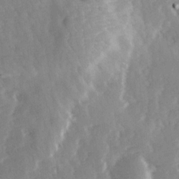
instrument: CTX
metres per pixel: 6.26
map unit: Ave
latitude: 14.0633
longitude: -103.2726
